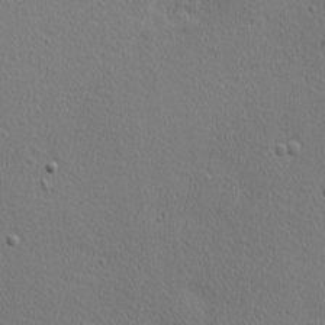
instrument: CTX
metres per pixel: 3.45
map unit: Nhu
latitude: 1.2348
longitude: -77.7260
